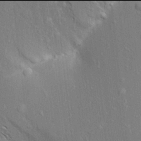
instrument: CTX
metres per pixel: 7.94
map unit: Aa
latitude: 17.9906
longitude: -149.3482
